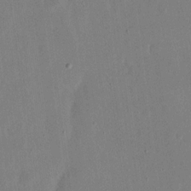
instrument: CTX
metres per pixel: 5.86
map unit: eHh
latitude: 15.0837
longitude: -70.2900
